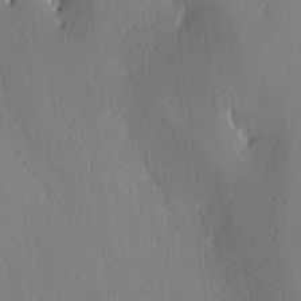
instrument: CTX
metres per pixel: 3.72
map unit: Ave
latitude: 3.7638
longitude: -114.8946
